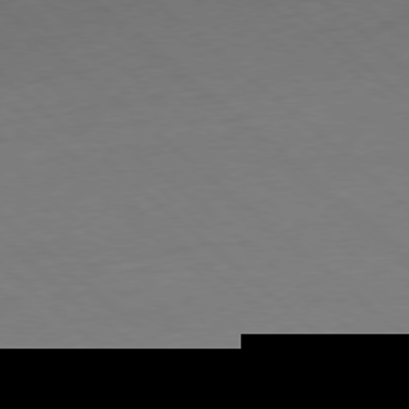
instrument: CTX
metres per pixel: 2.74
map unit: Hpe
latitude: -78.4251
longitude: 13.9745
